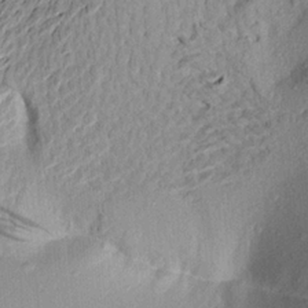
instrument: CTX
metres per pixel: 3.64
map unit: Aa
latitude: 20.3845
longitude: -149.1592
